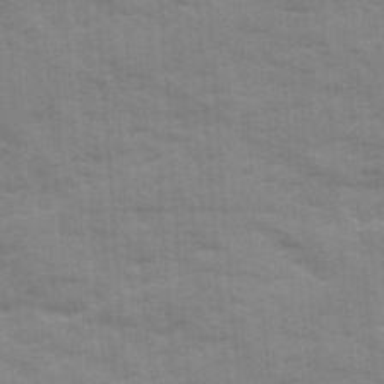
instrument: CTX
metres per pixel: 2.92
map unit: Ave
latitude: 12.4223
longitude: -102.1200
